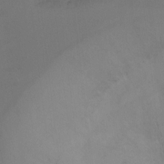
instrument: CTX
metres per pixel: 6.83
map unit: Ht
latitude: -11.2943
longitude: -34.2900
